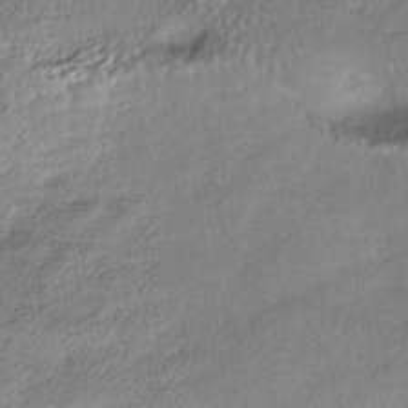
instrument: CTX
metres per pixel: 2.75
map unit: HNhu
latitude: -40.3873
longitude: 107.7289
